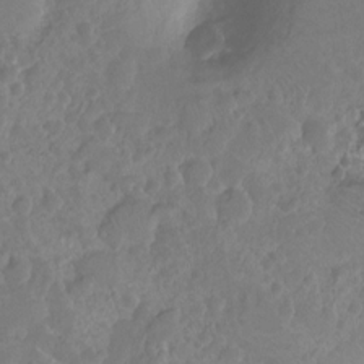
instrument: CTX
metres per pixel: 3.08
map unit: Nhu
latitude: -15.3510
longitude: -26.2901
